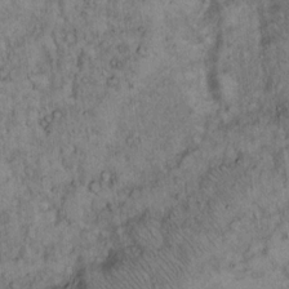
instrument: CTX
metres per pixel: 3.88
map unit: Hto
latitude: 13.6505
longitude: -57.5560
